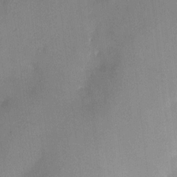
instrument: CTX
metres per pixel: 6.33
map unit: HNhu
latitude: 3.7638
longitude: -5.4048
